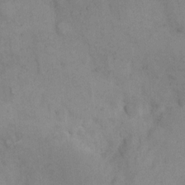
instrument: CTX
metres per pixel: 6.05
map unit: eHh
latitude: 8.6680
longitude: -62.9136
